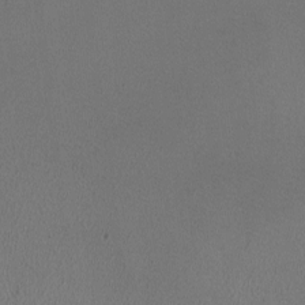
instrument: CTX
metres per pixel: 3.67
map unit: HNhu
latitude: -0.9353
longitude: -0.5923
